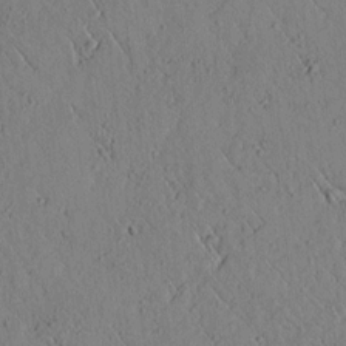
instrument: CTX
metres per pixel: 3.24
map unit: lAvf
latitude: 6.0822
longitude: 159.1053
